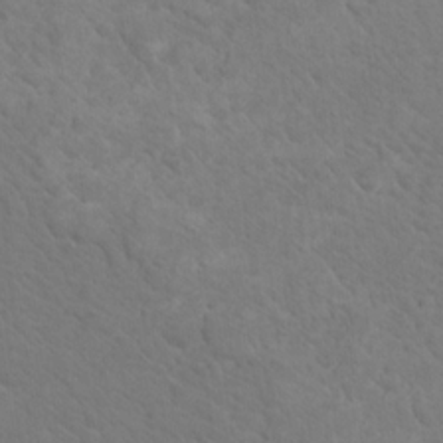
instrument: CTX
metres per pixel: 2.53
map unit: Nhu
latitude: 17.3671
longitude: -33.5371
